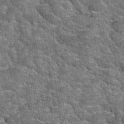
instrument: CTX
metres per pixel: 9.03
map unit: Hto
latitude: 35.1025
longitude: -52.6112
